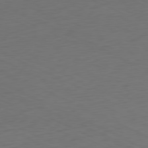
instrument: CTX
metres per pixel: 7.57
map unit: Ap
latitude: -80.9542
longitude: -60.4790
